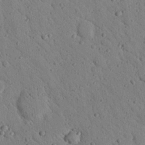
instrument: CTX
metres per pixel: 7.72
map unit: Nhu
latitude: 22.8758
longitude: -76.3089
